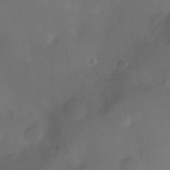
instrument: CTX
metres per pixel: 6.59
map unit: Nhu
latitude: -12.7841
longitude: -41.1214
